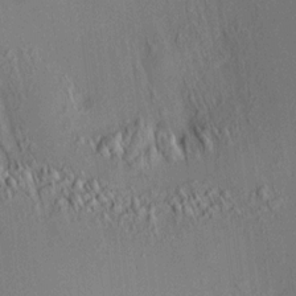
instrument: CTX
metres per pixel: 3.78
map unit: HNhu
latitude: 7.8583
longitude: 14.5196
